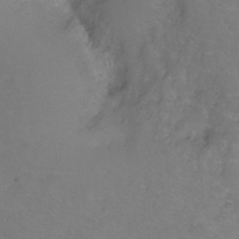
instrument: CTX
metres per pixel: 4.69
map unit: Ht
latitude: -2.3495
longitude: -34.0255
